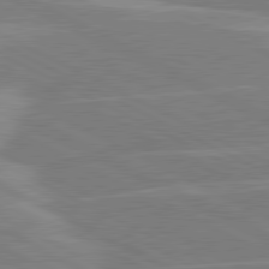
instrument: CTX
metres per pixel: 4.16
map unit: lApd
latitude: 80.9703
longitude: -124.6868
